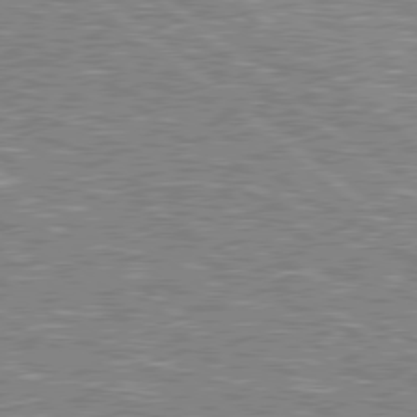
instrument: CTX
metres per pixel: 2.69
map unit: lApd
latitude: 78.8947
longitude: -157.5371
